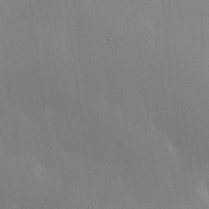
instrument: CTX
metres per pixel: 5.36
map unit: Hve
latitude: 23.2537
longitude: 145.6911
